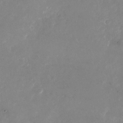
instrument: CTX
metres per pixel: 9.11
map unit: Nhu
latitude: -26.0472
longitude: -73.1781
